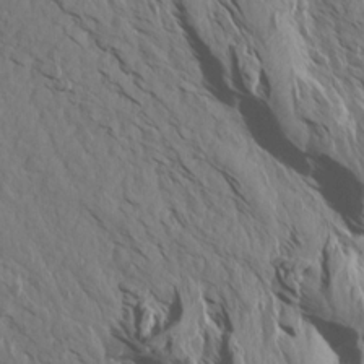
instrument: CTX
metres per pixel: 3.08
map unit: Aa
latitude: 13.4049
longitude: -142.7057
